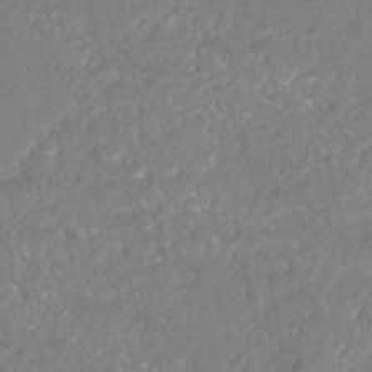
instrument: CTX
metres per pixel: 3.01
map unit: HNhu
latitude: -46.9919
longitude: 97.1431
